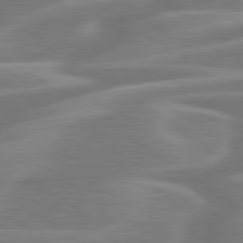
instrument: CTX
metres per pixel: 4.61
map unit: lApd
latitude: 79.7450
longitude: -127.1781
